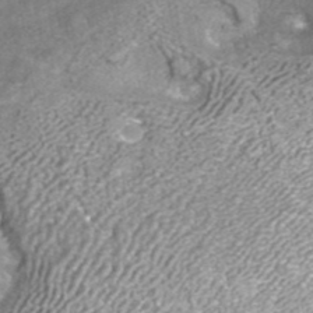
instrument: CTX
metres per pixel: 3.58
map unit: ANa
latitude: 42.1389
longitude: 27.1431
